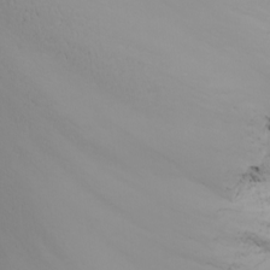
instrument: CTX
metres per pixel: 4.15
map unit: Nhu
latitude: -7.2943
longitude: -90.5168
